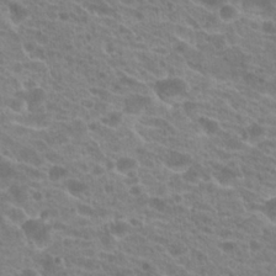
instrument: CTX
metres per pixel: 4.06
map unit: Hto
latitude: 21.0648
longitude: -38.2522
